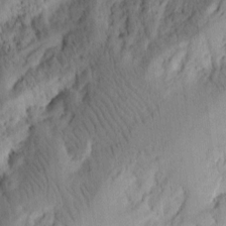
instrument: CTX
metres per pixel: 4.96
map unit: Ht
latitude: 9.8017
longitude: -74.7246
